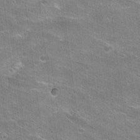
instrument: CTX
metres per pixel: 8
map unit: Hto
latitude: 21.4238
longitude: -42.8758
